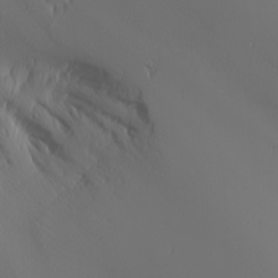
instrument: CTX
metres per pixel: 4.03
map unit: Nhu
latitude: -6.0661
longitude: -89.7639
